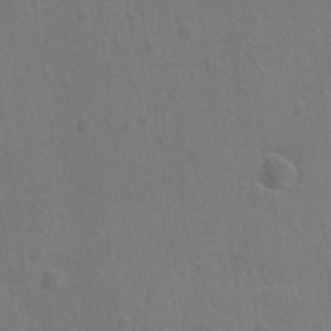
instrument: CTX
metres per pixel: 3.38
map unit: lAvf
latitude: -8.8408
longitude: -120.1767
